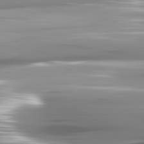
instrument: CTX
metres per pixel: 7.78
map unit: lApd
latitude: 81.7072
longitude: -141.7260
